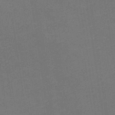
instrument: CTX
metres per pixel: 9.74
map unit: HNb
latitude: -48.8597
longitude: 60.2551
